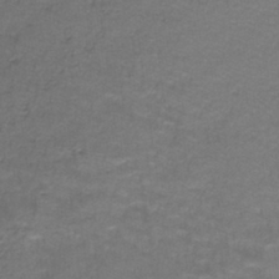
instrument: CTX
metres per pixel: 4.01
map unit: lHb
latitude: -42.5951
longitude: 58.2928
